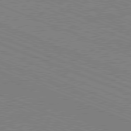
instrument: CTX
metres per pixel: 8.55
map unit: Hpe
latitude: -81.7478
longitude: 17.4455
